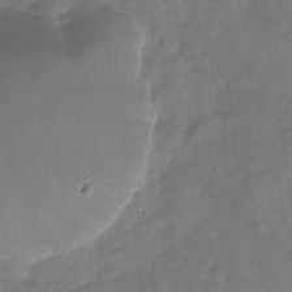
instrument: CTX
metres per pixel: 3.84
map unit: Nhu
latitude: -29.1242
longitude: -62.5168
